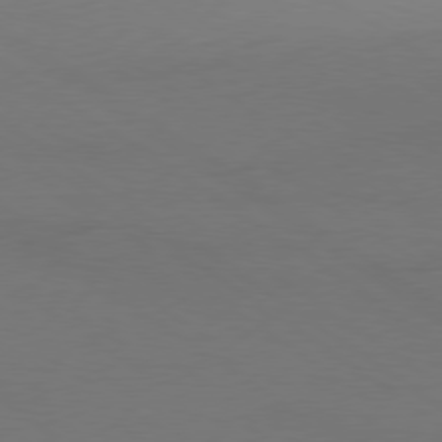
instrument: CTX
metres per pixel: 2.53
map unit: Ap
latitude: -79.9178
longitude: -59.7072
